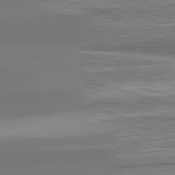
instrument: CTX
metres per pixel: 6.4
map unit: lApd
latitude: 82.6301
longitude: 166.8030
